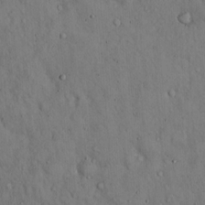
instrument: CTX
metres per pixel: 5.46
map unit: Hto
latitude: 15.3104
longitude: -59.5182
